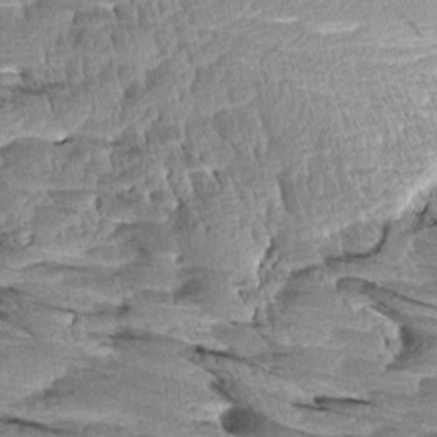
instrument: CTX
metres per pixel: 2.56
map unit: Aa
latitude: 8.4412
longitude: -133.0458
